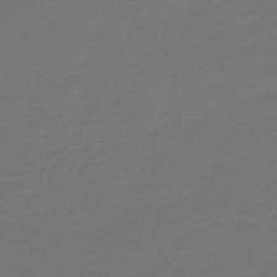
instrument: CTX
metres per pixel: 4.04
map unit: HNb
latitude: -47.3131
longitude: 54.0472
